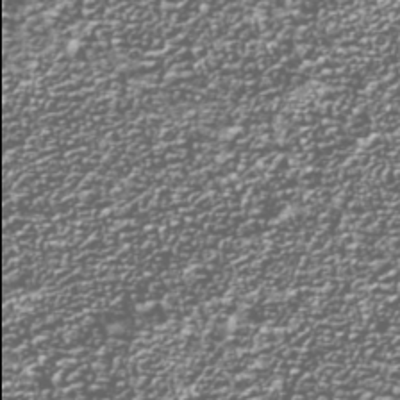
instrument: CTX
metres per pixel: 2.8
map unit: Nhu
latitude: -39.0676
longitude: -81.9906
